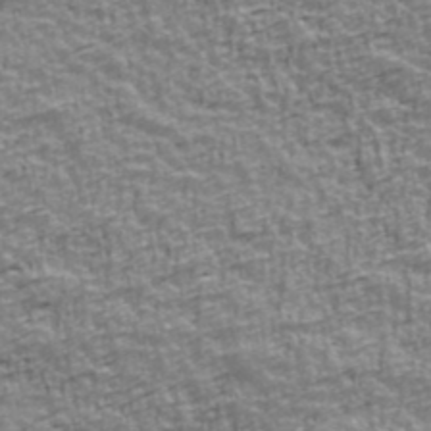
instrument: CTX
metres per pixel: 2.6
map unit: Ave
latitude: 41.6315
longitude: -112.7246
